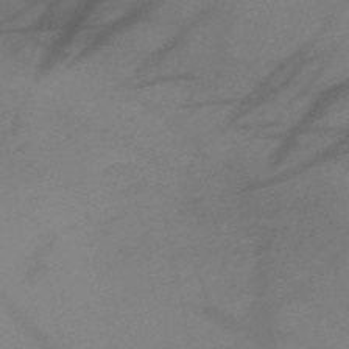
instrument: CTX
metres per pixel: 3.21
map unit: HNb
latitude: -50.6896
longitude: -42.5546
